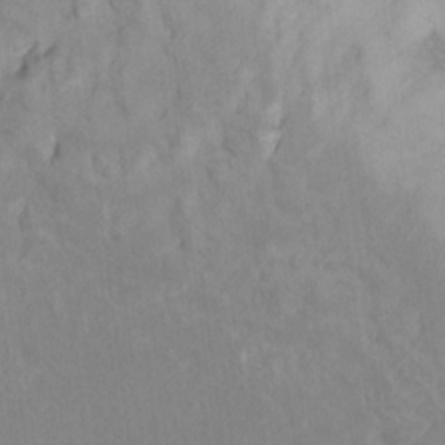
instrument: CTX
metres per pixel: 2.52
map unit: Ht
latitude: 10.6680
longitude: -32.4034
